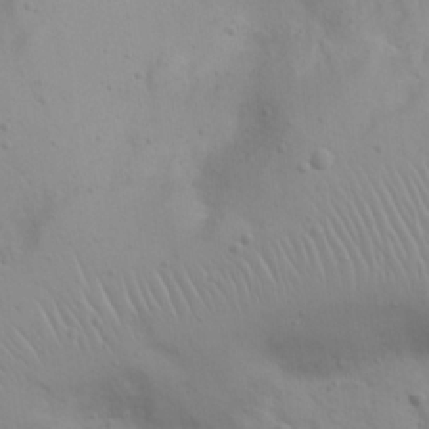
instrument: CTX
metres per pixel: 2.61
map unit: Nhu
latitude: 22.4790
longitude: -69.3671
